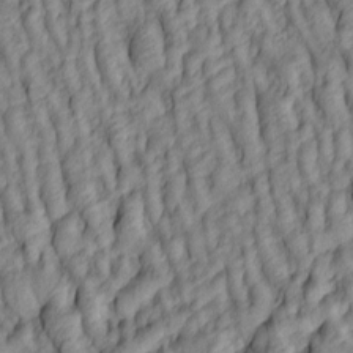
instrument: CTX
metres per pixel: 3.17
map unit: lAa
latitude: 4.8947
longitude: -116.3656
